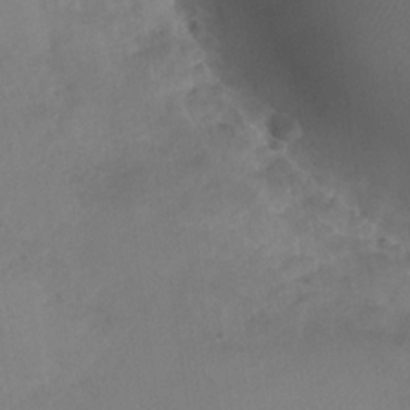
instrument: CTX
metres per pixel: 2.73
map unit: Nhu
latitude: -29.0864
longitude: -63.3860
